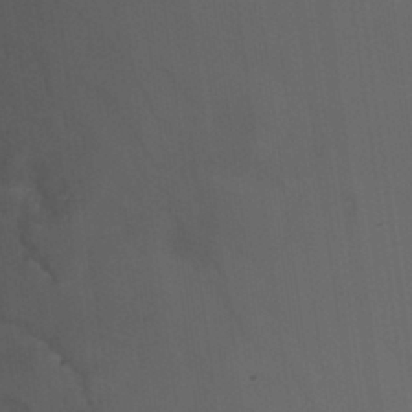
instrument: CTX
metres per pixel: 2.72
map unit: Hto
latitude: 29.9528
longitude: -43.6694
